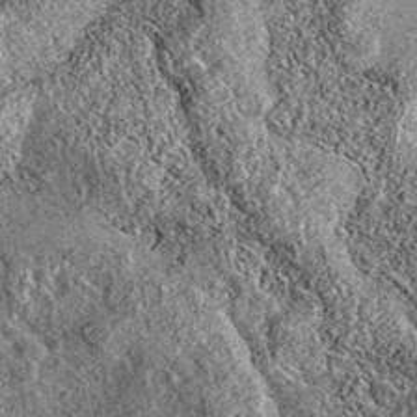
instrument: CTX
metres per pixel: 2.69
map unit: eAb
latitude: 36.1955
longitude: 111.2754
